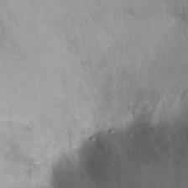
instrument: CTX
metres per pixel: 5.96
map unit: Ht
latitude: 2.7057
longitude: -34.6868
